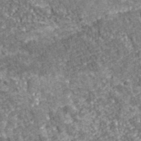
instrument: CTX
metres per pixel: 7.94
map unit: eHh
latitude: 43.4427
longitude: -91.3482
